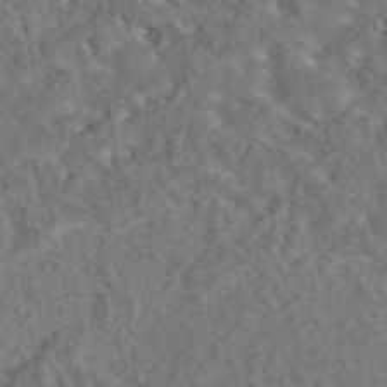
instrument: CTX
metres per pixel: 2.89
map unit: eAb
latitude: 43.6883
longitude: 108.0661
